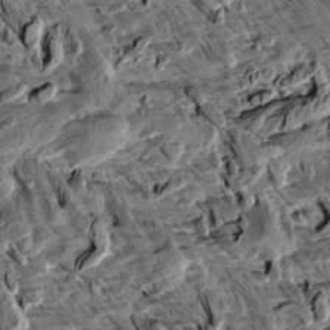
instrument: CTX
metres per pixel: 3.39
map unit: Aa
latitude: 12.8947
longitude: -143.8961
